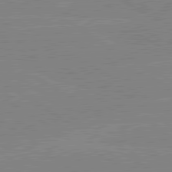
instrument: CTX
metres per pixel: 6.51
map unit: lApd
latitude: 80.2333
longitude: -126.0822
